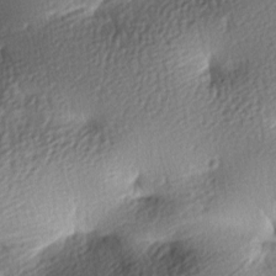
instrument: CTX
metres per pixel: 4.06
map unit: lAa
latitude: -8.5952
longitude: -126.5546
